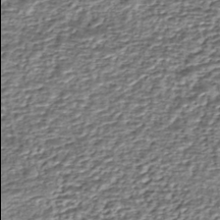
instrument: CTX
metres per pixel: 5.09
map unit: eHh
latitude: -43.5021
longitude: 122.0094
